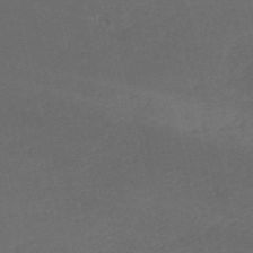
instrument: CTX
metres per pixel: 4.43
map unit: HNb
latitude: -53.9178
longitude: -41.9150
